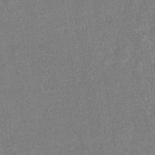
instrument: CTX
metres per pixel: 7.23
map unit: eHb
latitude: -36.2361
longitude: 78.6140
